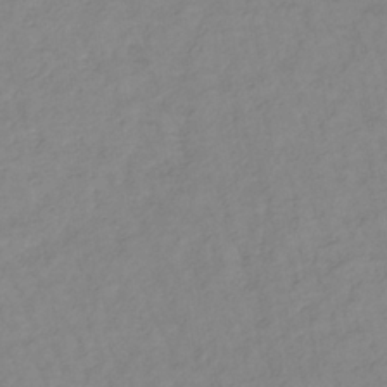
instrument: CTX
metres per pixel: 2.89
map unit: lHb
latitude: -34.7652
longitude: 72.4818
